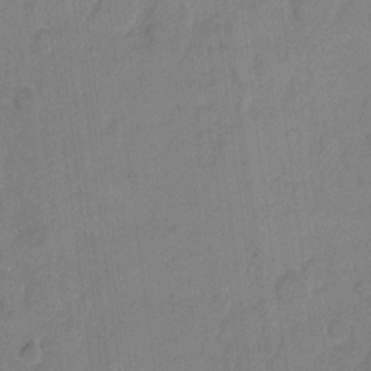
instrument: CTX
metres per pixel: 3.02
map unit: eHh
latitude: 9.9339
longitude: -65.7827
